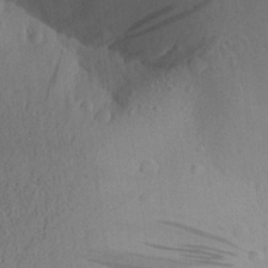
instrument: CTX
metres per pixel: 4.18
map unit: Aa
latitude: 27.4804
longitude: -144.9514
